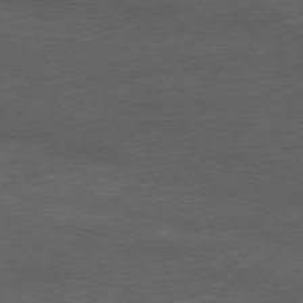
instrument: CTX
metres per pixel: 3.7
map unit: Ap
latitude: -77.5966
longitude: -64.6113
